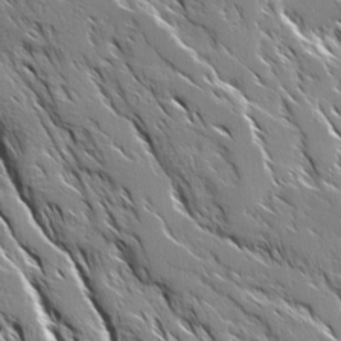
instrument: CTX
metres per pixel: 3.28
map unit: Ave
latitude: 17.1970
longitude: -129.7827
